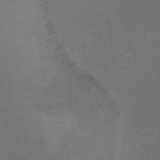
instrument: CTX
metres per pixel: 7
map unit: Ht
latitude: 5.0269
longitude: -37.3104
